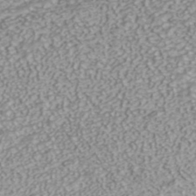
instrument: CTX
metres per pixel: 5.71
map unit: ANa
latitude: 43.2537
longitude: 35.8800
